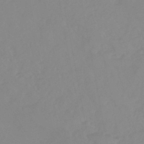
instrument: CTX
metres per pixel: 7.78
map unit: eHb
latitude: -44.5952
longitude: 84.6518
